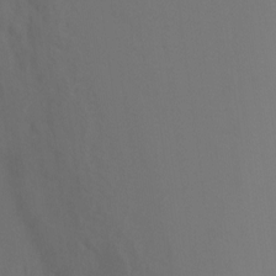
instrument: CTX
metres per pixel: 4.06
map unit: Ht
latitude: -10.8030
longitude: -34.8569
